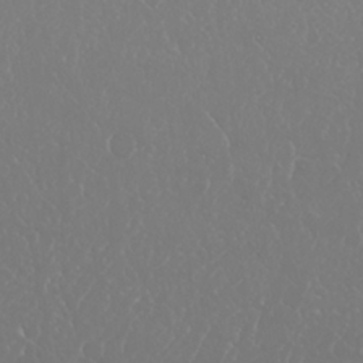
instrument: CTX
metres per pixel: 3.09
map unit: Nhu
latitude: 25.1025
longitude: -60.1011
